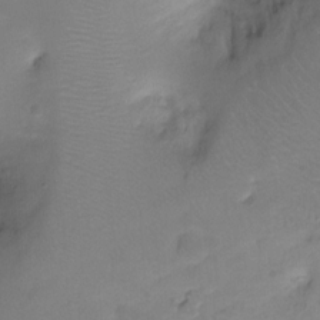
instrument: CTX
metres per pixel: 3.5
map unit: Ht
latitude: -10.2740
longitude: -39.0647
